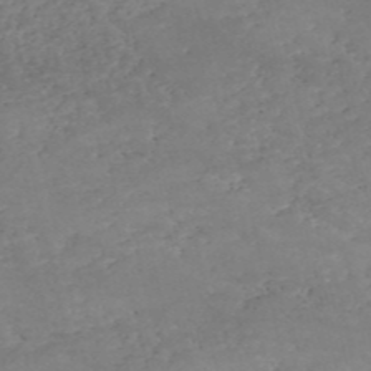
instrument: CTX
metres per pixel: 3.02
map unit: eHh
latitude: -54.4818
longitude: -90.4790
